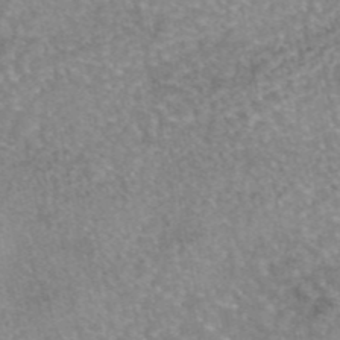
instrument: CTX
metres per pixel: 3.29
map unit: eAb
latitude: 45.3292
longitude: 104.4629
